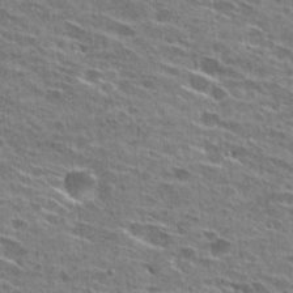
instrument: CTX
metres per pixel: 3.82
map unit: Hto
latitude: 28.2522
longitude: -46.2145
